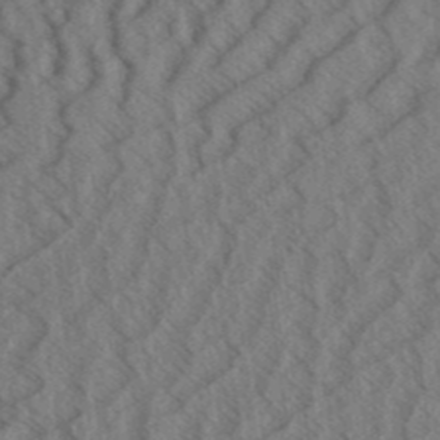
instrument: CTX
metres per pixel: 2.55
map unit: Aa
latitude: 33.0270
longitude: -138.9892
